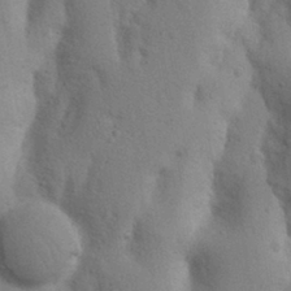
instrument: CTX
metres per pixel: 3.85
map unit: Nhu
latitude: 17.3104
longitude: -75.7639
